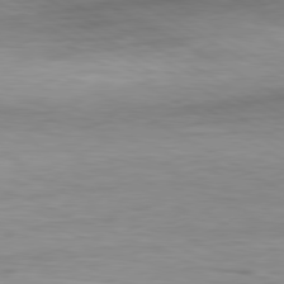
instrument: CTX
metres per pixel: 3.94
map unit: Ap
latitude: -81.4266
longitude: -79.8584
